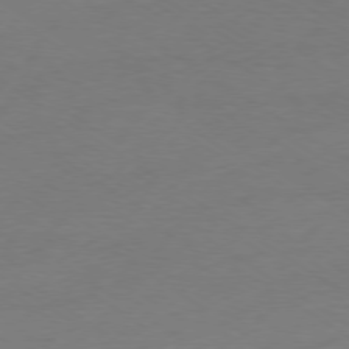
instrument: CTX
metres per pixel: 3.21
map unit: Ap
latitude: -78.6329
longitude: -75.1025
